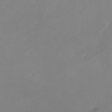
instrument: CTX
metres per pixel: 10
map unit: Ht
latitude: -9.1431
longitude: -31.6505
